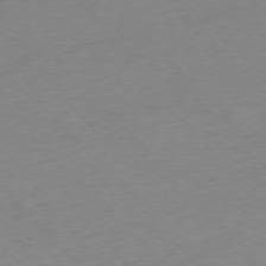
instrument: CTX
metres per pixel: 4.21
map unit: Ap
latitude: -76.3495
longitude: -71.2915
